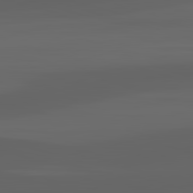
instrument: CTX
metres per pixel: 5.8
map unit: lApd
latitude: 82.9324
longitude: -134.8569
